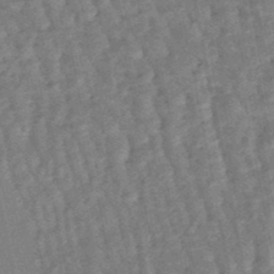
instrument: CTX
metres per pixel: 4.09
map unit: lHb
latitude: -47.6155
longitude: 78.4629
